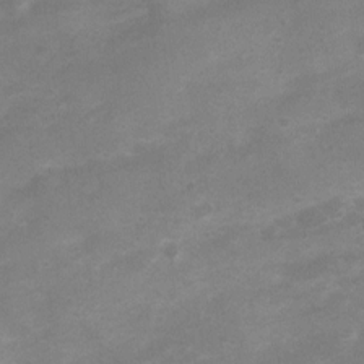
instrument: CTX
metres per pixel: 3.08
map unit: Nhu
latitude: 4.7624
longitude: -25.0269
